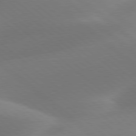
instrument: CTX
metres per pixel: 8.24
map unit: lApd
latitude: 78.2145
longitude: -51.7638
